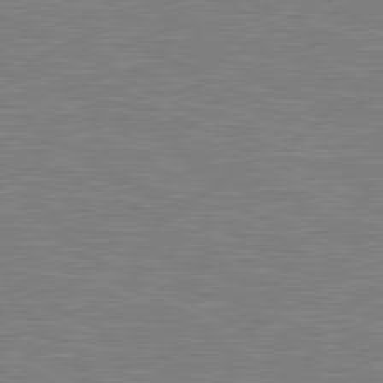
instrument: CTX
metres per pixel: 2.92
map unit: lApd
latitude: 80.9892
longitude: -169.6883
